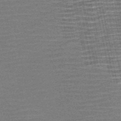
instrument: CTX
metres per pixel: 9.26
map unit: HNb
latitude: -52.0094
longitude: -47.4238
